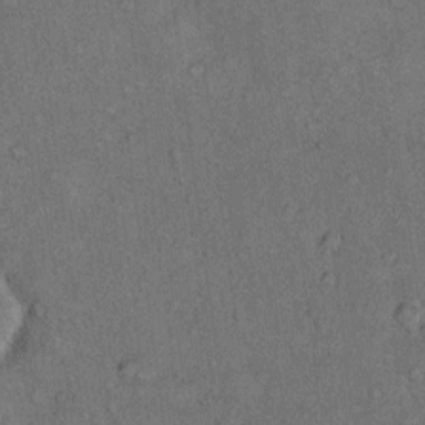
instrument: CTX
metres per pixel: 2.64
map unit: Hto
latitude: 10.5735
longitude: -59.5560
